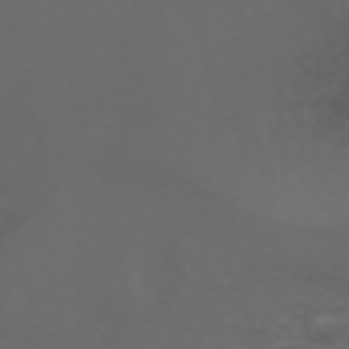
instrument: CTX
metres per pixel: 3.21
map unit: ANa
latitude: 42.2712
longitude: 34.1984
